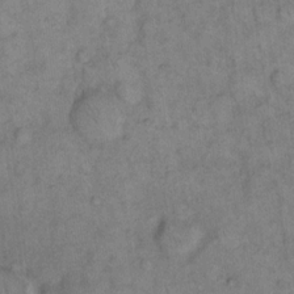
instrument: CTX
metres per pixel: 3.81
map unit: eHh
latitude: 15.1404
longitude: -65.1214
